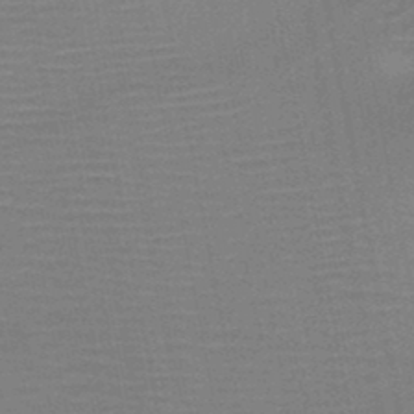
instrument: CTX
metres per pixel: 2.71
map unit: HNb
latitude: -46.5384
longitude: -44.5357
